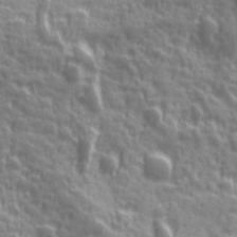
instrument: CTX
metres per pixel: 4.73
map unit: Ave
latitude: 19.4804
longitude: -132.2900
